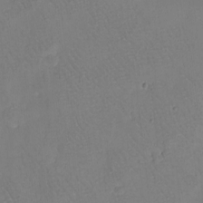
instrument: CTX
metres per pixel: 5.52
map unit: eHh
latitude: -8.1039
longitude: -68.5734
